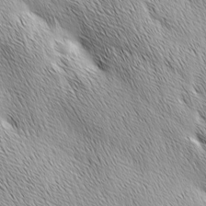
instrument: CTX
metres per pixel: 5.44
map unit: Ave
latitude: 1.9906
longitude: -114.2522
